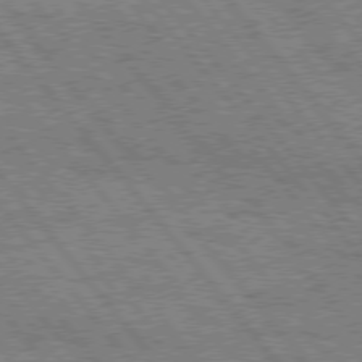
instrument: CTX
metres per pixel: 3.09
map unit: Hpe
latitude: 75.8961
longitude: -149.7450
